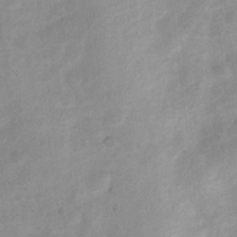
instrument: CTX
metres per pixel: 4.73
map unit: Nhu
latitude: 7.5749
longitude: -23.1025
